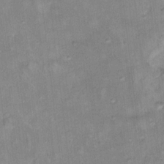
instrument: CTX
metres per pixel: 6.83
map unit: Hto
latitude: 17.8961
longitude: -39.0458
